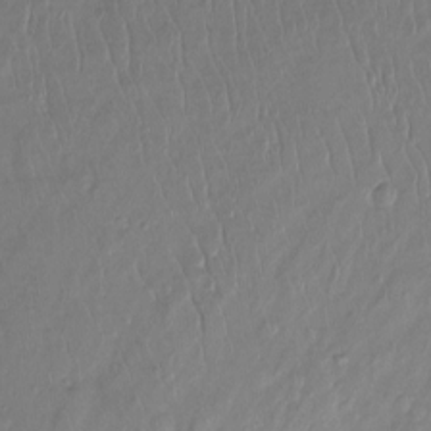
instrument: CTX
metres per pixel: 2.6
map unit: Htu
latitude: -14.6708
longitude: -45.0080
